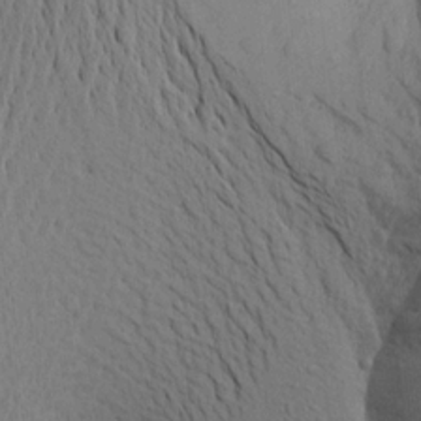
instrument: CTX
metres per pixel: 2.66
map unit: Aa
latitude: 19.5938
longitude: -149.1403
